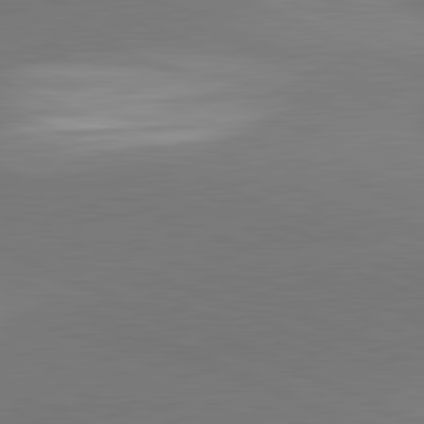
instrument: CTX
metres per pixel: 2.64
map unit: lApd
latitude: 81.8394
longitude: -155.6505
